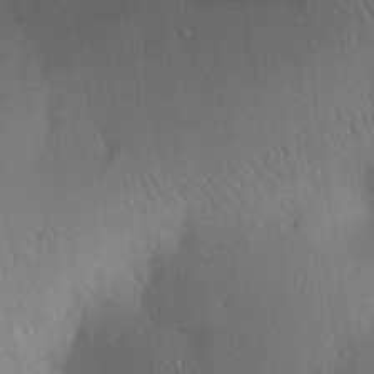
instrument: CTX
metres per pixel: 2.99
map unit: Aa
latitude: 29.9906
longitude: -144.2144
